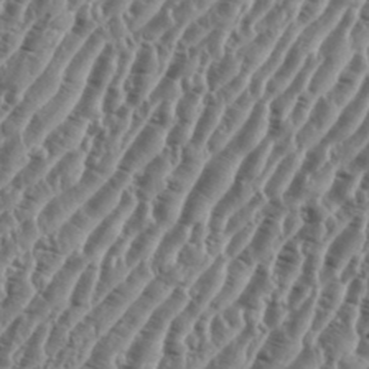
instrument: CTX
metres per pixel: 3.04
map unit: eHh
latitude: 36.3467
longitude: -135.5938
